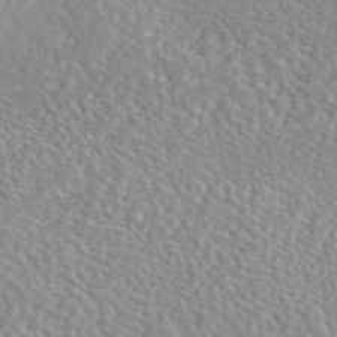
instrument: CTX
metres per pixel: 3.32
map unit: eAb
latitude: 45.3859
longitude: 112.4629
